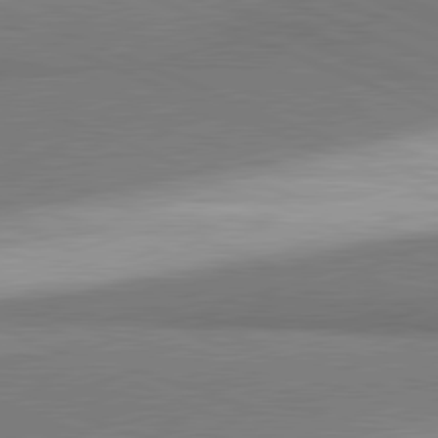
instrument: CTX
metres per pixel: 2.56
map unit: lApd
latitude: 81.5182
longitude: 160.2173
